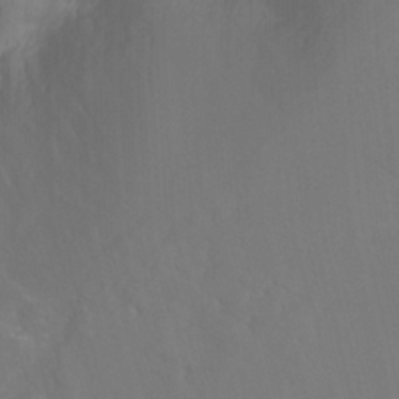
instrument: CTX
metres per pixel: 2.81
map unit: Htu
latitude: -6.9163
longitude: -48.3278
